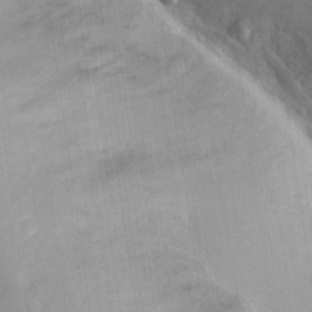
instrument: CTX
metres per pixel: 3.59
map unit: Hto
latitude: 18.5734
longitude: -33.2348
